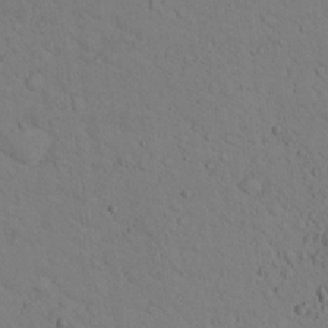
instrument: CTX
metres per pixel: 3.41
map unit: lHvf
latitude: 13.7450
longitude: 177.8422
